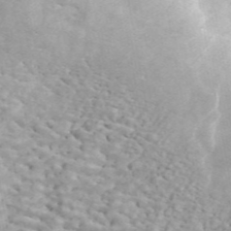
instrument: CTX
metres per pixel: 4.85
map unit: ANa
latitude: 45.8583
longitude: 23.8045
